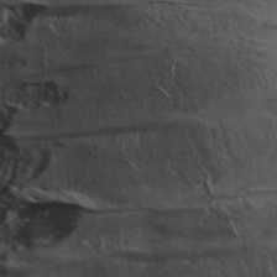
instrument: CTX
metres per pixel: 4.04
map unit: ANa
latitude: 42.0255
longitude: 16.4440
